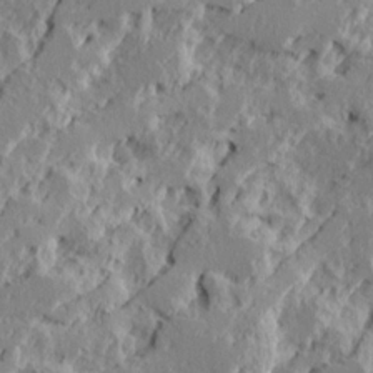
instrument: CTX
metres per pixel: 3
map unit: Ave
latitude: 15.6883
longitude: -137.9717
